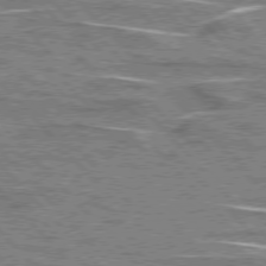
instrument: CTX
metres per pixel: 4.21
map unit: lApd
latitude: 76.3656
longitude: -81.3104
